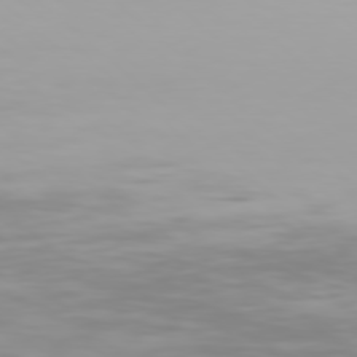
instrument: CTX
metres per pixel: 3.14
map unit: Hpe
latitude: 77.3481
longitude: -138.0822
